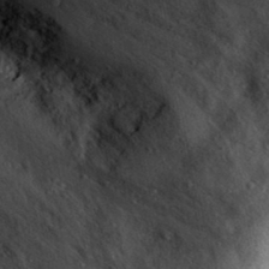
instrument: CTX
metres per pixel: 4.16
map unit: eHh
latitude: 29.9150
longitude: -71.8394
